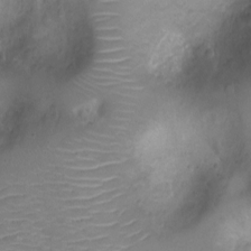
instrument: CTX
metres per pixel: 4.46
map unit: Ht
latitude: -7.7099
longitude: -18.7246
